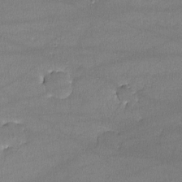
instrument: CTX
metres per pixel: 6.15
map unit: lHvf
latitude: -11.0675
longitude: -100.9892
